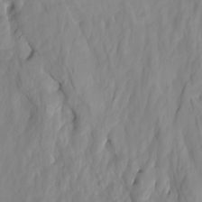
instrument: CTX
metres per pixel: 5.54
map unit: Htu
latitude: -4.9730
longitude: 138.0850
